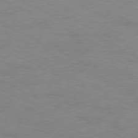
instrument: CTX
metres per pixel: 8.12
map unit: Ap
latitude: -78.1983
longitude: -74.0822
